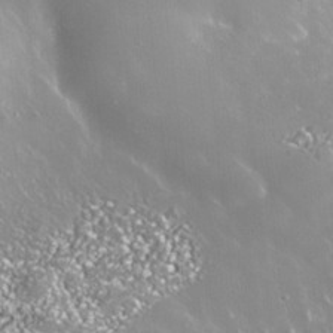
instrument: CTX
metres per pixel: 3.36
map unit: Nhe
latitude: -36.0283
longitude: -91.6316
